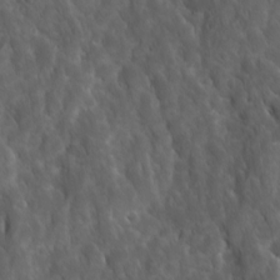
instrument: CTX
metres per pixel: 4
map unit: Ave
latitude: 15.8962
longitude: -132.5546
